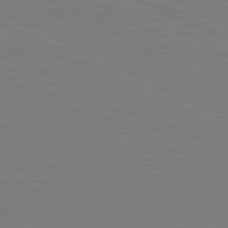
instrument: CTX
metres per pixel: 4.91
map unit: lApd
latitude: 81.2915
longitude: 150.5763
